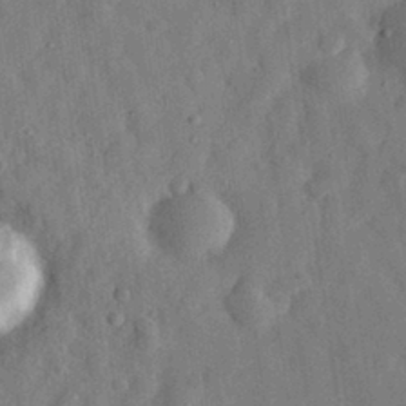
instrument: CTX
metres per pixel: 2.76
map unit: eHh
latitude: 30.4223
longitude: -75.4615
